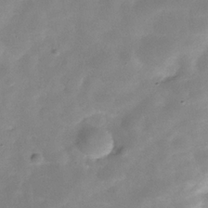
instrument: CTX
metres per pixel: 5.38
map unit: Hve
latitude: -30.9352
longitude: 92.4818
